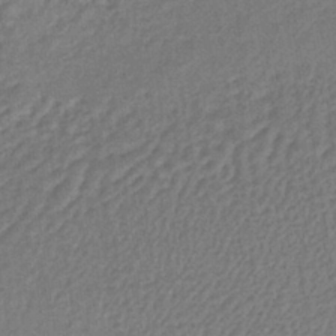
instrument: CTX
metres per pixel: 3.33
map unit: lHb
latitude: -37.7666
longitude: 59.6532
